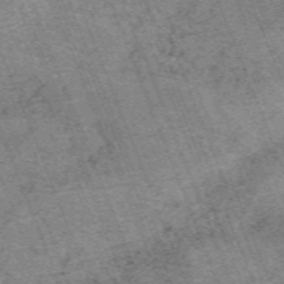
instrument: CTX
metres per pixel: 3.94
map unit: HNb
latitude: -54.4251
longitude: -48.2145
